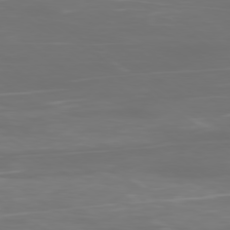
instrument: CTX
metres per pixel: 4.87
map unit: Ap
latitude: -79.3698
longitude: -92.9891
